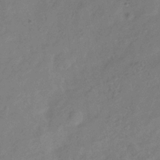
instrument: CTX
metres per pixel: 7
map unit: Hve
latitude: -34.3684
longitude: 90.0661
